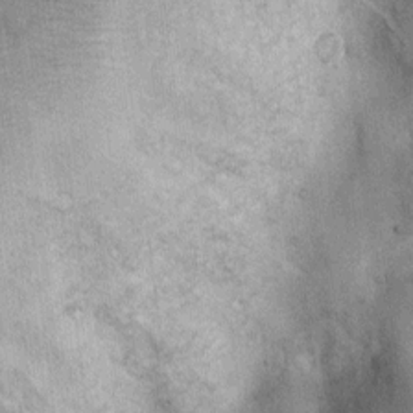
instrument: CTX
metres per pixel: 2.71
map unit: Nhu
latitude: 6.4034
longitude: -23.7827
